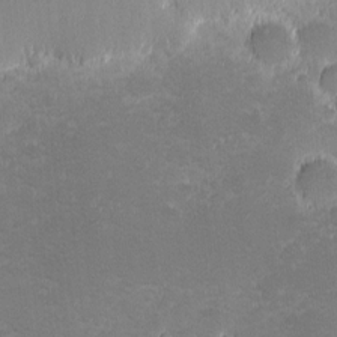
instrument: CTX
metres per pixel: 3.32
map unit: eHh
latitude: -1.1432
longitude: -85.6127
